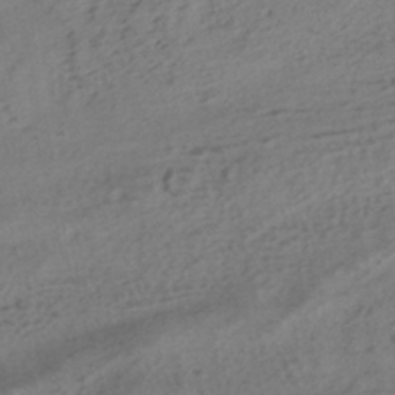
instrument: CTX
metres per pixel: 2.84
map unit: HNhu
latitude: -40.2739
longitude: 99.3321
